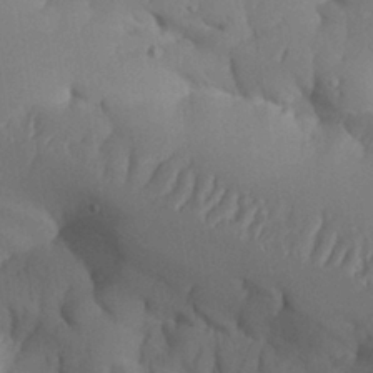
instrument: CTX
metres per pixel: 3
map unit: Aa
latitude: 26.4979
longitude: -128.8002
